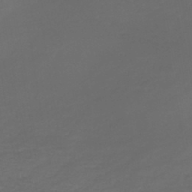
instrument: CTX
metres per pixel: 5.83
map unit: lHb
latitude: -42.9163
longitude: 65.9556
